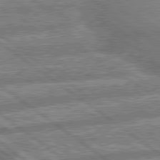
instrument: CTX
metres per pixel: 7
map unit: lApd
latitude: 79.7072
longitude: -168.4412
